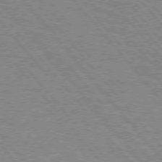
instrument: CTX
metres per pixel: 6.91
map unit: lApd
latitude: 75.3860
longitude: -75.5371
